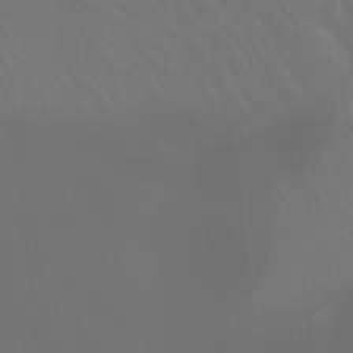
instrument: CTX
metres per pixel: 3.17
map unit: Htu
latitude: -6.9352
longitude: -48.5357
